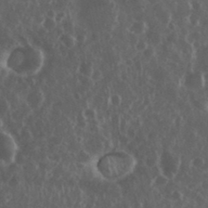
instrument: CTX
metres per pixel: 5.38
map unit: eHh
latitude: 34.6490
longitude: -59.1592
